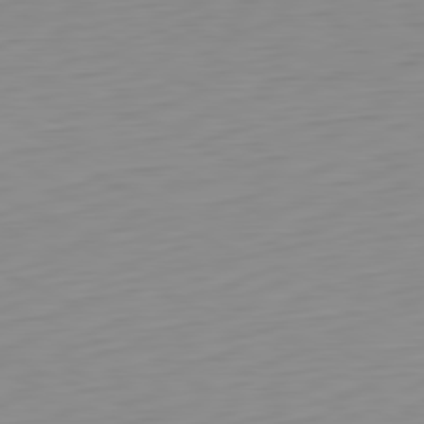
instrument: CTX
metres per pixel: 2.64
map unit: Hpe
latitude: -82.1417
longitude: 16.2551
